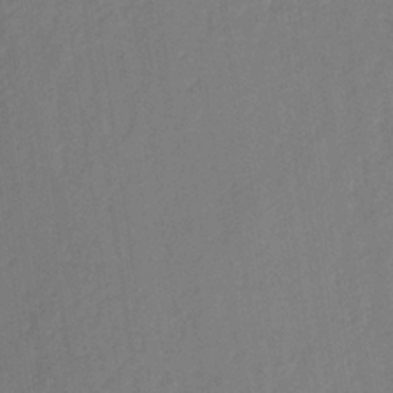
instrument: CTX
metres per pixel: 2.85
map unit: lHb
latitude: -33.9745
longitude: 66.7274
